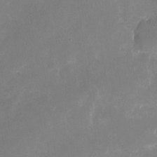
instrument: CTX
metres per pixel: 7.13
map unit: Nhu
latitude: -25.4265
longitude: -70.8758
